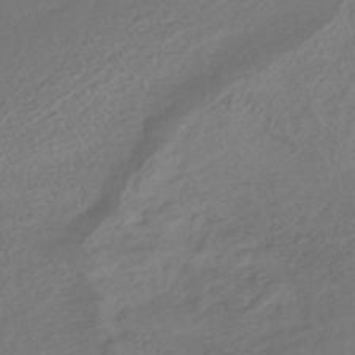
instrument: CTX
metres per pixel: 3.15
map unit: lHb
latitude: -42.8219
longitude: 70.6141
